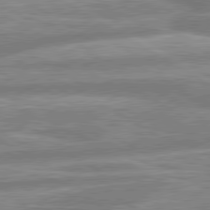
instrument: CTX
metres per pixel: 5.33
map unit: lApd
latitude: 80.4412
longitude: -165.4049
